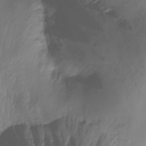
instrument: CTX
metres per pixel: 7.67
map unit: Ht
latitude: -11.7289
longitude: -46.7247
